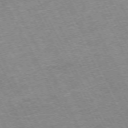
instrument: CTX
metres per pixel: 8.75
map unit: Hpe
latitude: -71.7478
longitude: 9.5777
